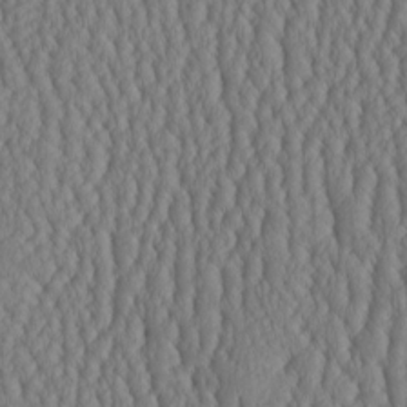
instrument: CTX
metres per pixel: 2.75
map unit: HNhu
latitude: -3.2753
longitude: 13.3510
